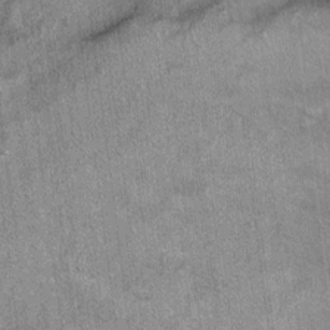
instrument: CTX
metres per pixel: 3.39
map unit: Ht
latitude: 8.5924
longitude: -37.1214
